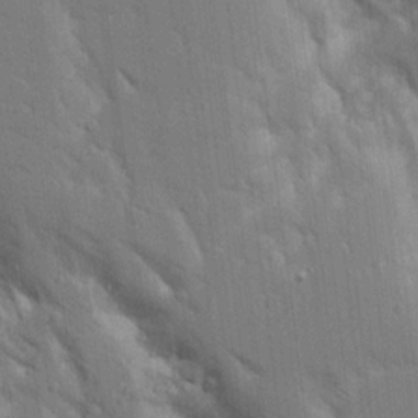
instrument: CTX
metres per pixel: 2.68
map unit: Aa
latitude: 16.4601
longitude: -149.3293
